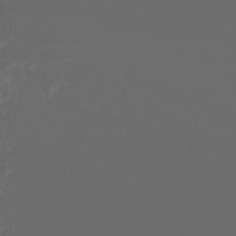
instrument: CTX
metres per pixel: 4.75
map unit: HNhu
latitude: -44.7085
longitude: 98.5385
